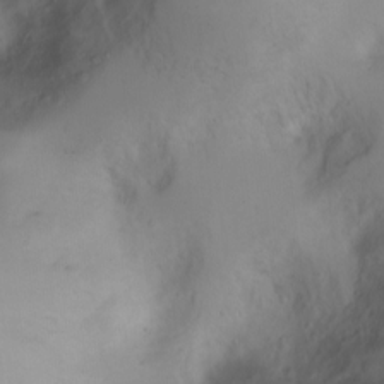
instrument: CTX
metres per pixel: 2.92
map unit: Ht
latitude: 1.9150
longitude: -36.7624
